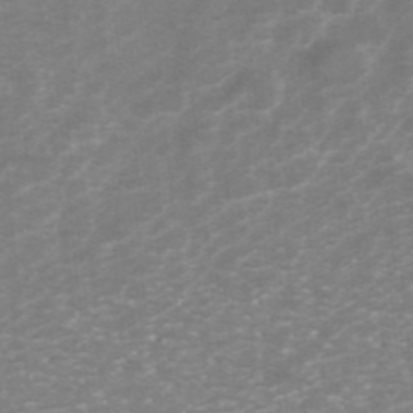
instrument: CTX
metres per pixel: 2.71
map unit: ANa
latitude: 44.2711
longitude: 22.5763
